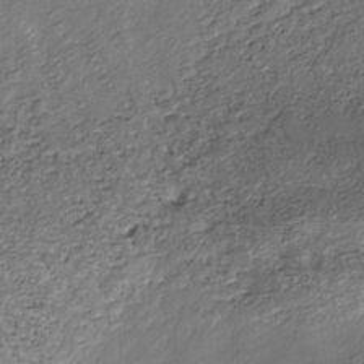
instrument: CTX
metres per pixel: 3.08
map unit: Nhu
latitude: -38.7841
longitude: -81.4426
